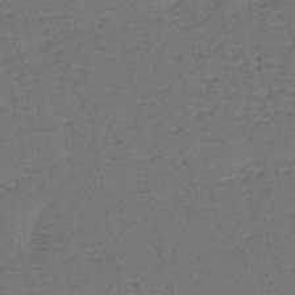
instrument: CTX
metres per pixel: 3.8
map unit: lHb
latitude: -42.9163
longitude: 79.7288
